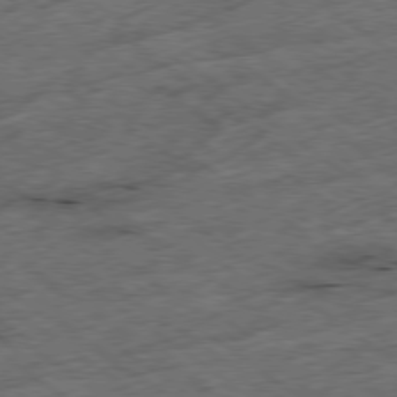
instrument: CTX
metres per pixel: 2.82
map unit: Ap
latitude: -79.2187
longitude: -52.2712
